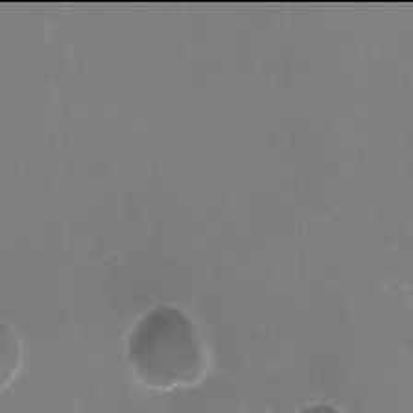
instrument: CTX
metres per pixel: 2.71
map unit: HNhu
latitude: -2.0094
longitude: -1.4426
